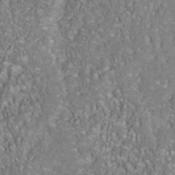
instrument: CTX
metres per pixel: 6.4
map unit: Nhu
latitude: -41.4076
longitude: -83.9906
